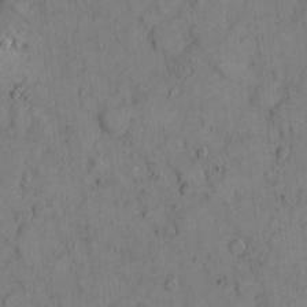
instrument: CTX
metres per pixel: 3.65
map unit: eHh
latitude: 7.5938
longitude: -63.6505
